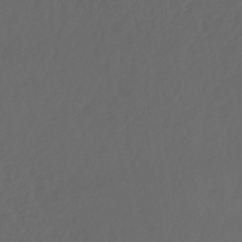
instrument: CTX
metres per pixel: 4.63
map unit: lHb
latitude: -39.0109
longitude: 71.2187
